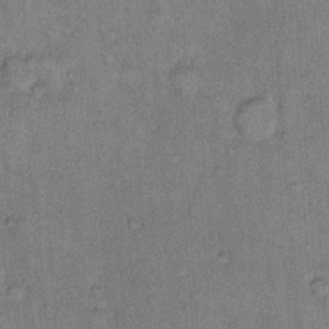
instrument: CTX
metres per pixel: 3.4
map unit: Hto
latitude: 10.2145
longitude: -61.8772
